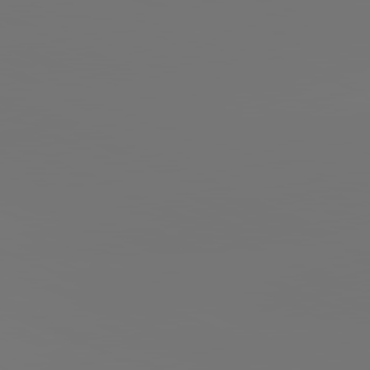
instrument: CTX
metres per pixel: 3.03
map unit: lApd
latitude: 81.5560
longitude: -152.1578
